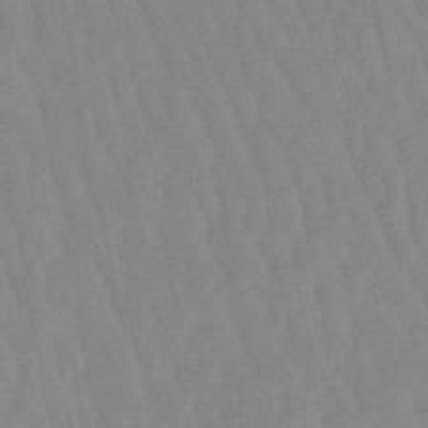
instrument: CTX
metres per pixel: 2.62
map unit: lHb
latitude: -48.5385
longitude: 71.8234
